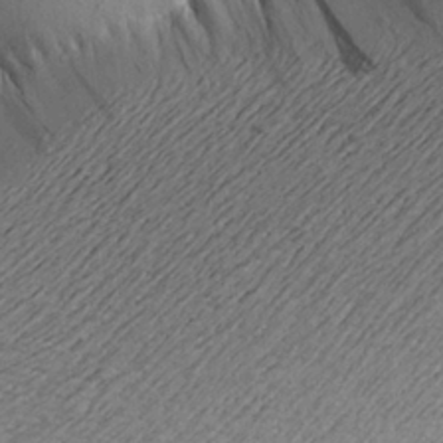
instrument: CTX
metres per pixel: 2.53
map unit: Aa
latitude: 21.6127
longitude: -149.4615
